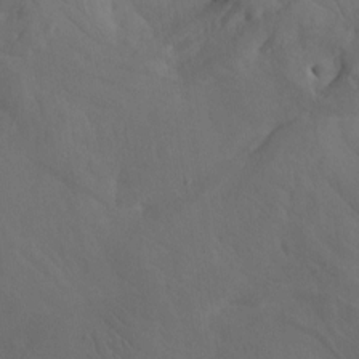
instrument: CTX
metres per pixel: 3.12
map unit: Htu
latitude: -7.8044
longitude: -67.1214
